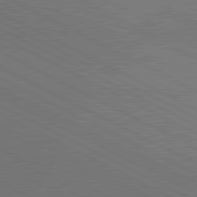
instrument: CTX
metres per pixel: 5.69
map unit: lApd
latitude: 81.2726
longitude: 149.8423
